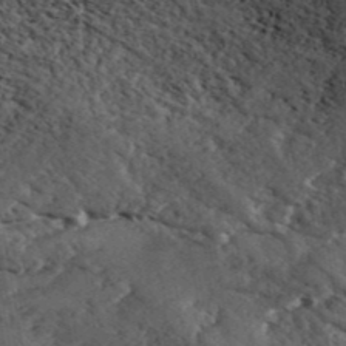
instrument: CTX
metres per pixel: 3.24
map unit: ANa
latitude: 42.2334
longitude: 52.1416
